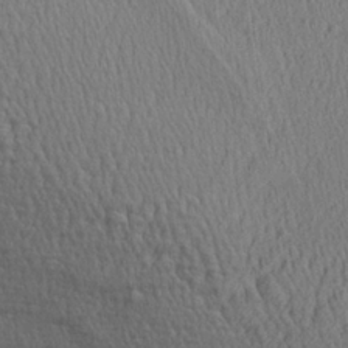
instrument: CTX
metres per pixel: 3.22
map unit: Aa
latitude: 27.3293
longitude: -138.1956
